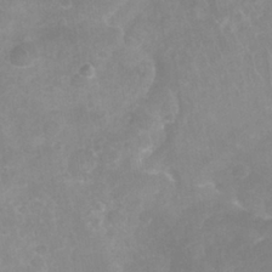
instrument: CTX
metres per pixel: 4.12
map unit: Nhu
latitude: 27.1214
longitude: -63.4238
